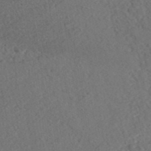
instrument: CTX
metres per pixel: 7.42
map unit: ANa
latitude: 39.8016
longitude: 18.8408
